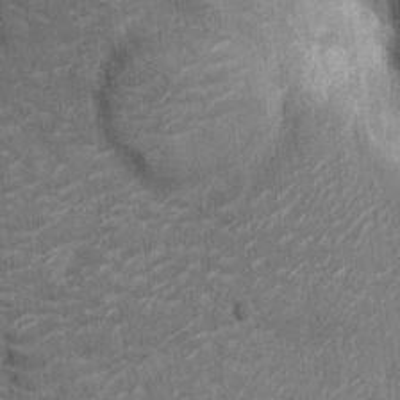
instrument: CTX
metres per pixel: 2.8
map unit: Ht
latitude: -12.6141
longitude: -21.3670
